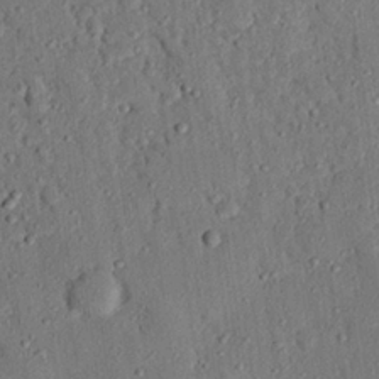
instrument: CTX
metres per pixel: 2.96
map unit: eHh
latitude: 25.3859
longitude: -78.3279
